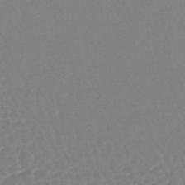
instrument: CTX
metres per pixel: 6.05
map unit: lHb
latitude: -44.3306
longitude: 77.9556
